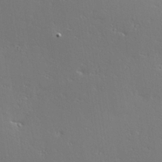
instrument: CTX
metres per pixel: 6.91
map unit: Hve
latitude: 24.3278
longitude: -98.1010
